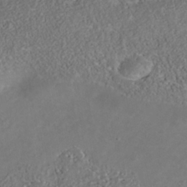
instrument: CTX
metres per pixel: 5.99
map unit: Nhu
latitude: -40.8219
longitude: -83.9150
